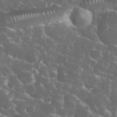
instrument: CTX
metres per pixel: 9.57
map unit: eHh
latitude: 34.1577
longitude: -62.2712
